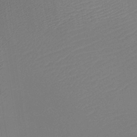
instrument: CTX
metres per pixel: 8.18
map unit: lHb
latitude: -35.2187
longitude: 67.2943
